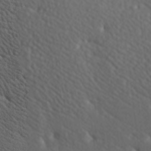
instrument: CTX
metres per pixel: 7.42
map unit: lAa
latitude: -7.4265
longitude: -124.0633
